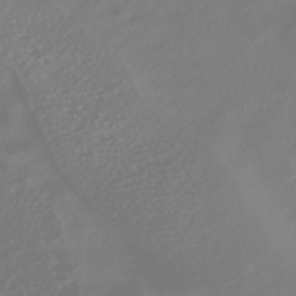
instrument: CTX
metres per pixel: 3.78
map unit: HNhu
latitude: -40.4629
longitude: 100.6329
